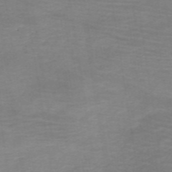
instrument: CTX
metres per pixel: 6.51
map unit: HNb
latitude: -54.6141
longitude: -48.6868
